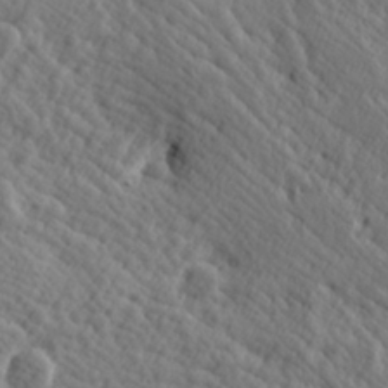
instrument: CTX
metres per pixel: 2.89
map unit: Hve
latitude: 25.4426
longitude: 145.7856
